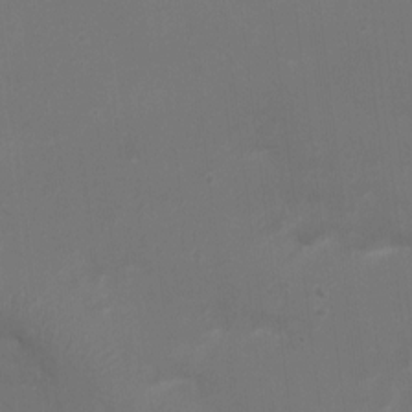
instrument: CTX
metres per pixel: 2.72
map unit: Ht
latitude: 1.2159
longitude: -20.1389
